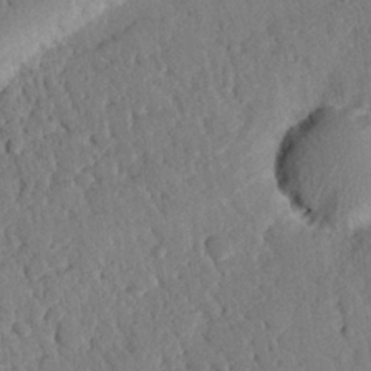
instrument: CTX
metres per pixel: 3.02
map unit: eHh
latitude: 25.4804
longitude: -80.4034
